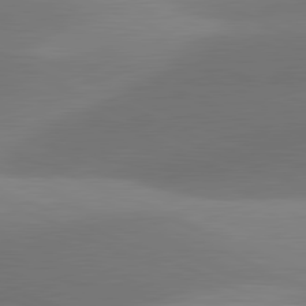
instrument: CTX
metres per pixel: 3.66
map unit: lApd
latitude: 81.4237
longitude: 130.3306
